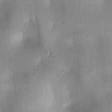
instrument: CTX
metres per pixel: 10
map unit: lAa
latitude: 1.8583
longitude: -117.2348
